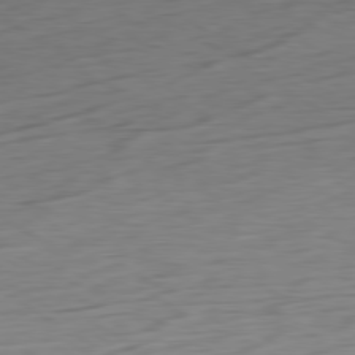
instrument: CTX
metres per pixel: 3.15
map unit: Ap
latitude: -80.2740
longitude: -68.3656
